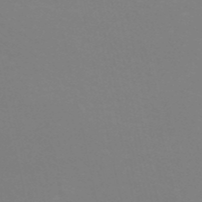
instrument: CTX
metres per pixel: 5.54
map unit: eHh
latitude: -53.2565
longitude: -25.2914
